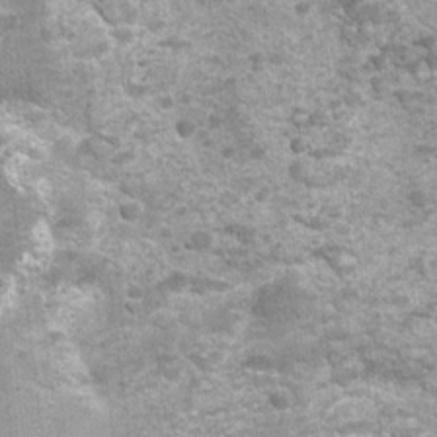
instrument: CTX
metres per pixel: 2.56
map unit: Nhu
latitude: 1.7071
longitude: -17.5560
